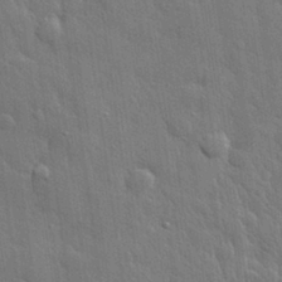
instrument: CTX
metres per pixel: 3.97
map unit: eHh
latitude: 30.6680
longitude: -78.9325
